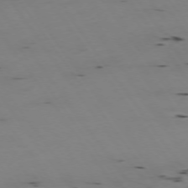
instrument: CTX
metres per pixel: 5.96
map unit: Hpe
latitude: -74.4062
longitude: 2.6329
